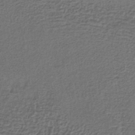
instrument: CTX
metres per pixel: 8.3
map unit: lHb
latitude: -39.8423
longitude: 61.6722
